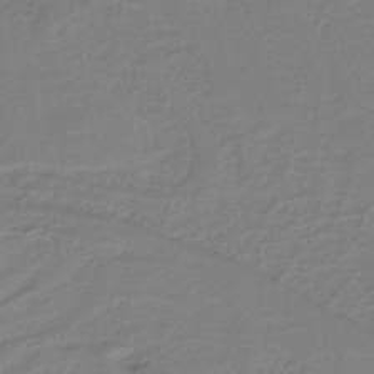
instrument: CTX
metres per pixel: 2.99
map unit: HNb
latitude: -36.2550
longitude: 58.4251
